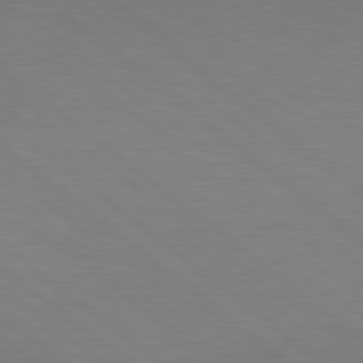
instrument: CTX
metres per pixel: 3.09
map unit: Hpe
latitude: 78.9136
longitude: -150.2522
